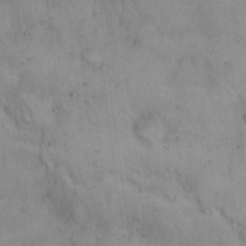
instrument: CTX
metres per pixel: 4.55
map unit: Hto
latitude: 14.8380
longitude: -60.3656
